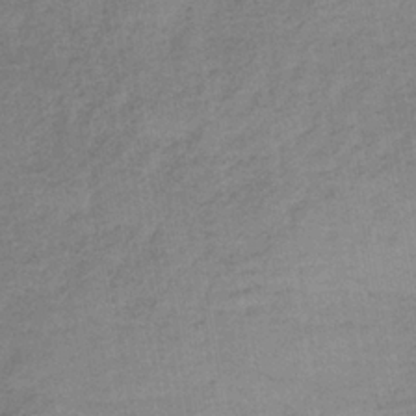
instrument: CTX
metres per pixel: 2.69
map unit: HNb
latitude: -32.7652
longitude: 62.0661
